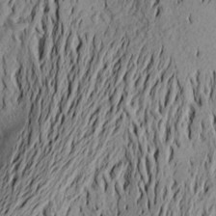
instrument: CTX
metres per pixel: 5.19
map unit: Aa
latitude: 20.8947
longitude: -148.7057
